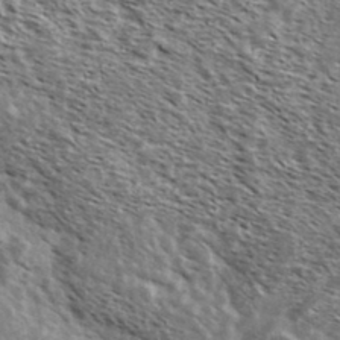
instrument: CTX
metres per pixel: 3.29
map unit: Ave
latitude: 38.1578
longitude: -108.8191
